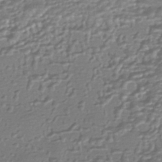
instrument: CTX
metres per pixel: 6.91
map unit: HNhu
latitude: -43.8800
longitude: 96.0094
